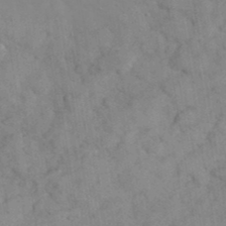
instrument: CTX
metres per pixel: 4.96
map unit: eHh
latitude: 38.2145
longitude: -67.3859
